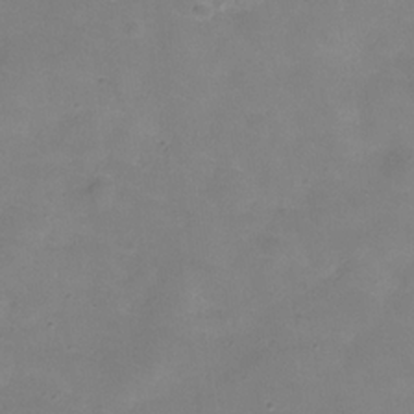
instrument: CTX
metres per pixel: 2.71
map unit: Hve
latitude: -31.0108
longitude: 95.5966
